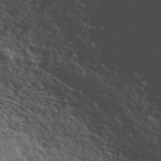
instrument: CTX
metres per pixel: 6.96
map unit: ANa
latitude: 42.4790
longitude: 50.4062
